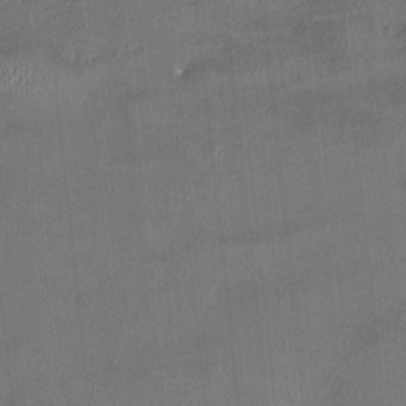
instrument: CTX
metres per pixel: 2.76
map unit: HNhu
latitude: 3.9528
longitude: -5.9906
